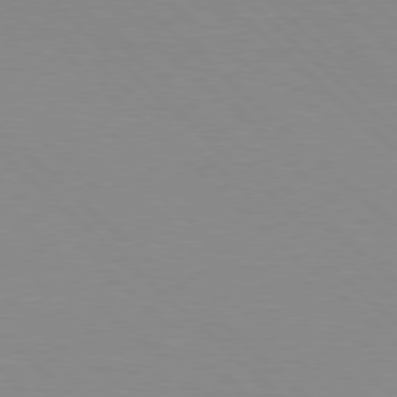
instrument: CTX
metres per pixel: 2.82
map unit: Hpe
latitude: 77.8016
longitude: -161.2348
